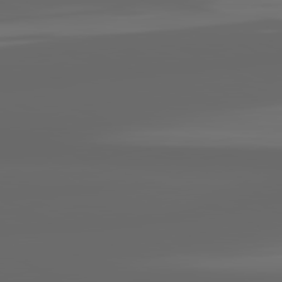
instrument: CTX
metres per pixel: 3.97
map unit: lApd
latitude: 82.0444
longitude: -168.4979
